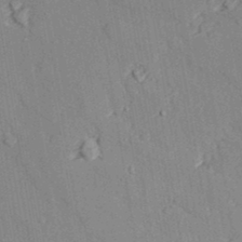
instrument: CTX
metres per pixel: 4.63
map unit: lAvf
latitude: 26.9892
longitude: -109.4804
